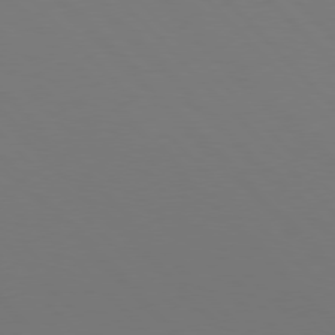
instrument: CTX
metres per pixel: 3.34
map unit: Hpe
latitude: 77.2348
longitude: -169.0837
